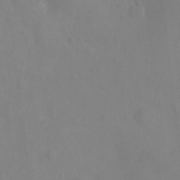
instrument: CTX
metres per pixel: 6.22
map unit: Nhu
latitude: -8.3117
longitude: -40.8757
